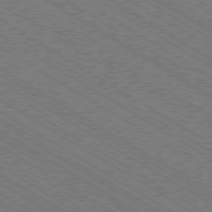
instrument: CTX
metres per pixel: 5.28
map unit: Ap
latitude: -79.2754
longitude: -78.7058
